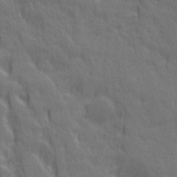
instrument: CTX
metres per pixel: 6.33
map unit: Ave
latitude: 20.1767
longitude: -134.2333
